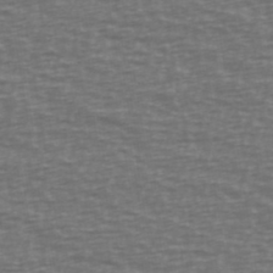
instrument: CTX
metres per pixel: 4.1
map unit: Ave
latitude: 38.9514
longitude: -113.4237
